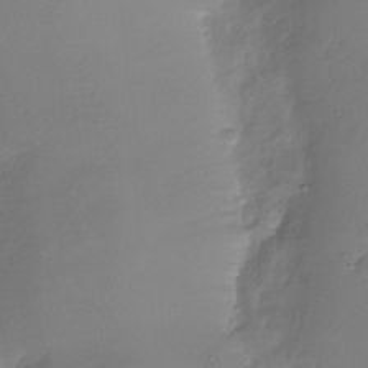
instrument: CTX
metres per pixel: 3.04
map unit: Nhu
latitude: -29.0675
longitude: -61.9528
